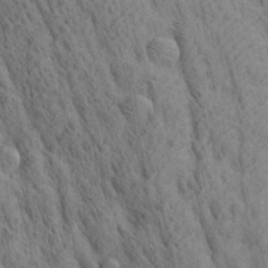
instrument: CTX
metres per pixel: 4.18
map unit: lAa
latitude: 21.5749
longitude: -138.6868
